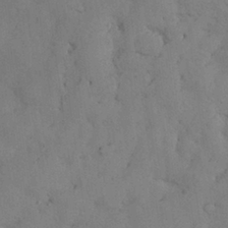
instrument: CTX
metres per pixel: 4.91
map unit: Nhu
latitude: 27.8772
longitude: -70.4223
